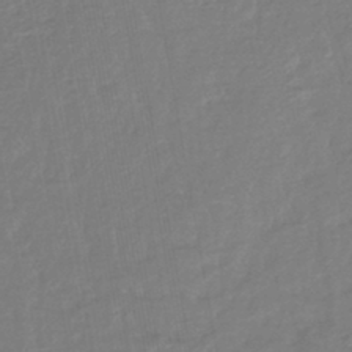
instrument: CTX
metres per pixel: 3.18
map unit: lHb
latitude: -42.8596
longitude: 75.2943
